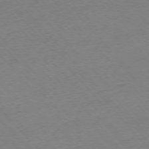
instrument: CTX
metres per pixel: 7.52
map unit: Ap
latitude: -76.1984
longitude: -93.9339
